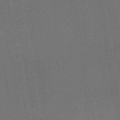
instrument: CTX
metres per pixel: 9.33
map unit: HNb
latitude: -47.2376
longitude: -40.0633
